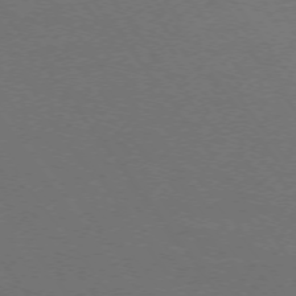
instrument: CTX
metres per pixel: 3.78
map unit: Ap
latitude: -75.1620
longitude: -75.3671
